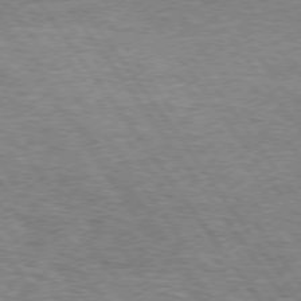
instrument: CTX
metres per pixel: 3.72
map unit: Hpe
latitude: 74.8569
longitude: -155.8583
